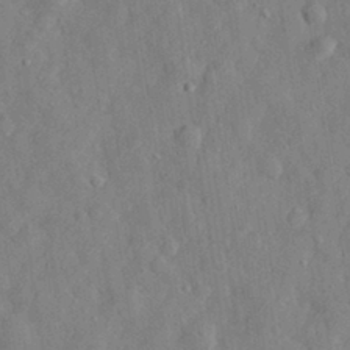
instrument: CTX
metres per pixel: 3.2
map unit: eHh
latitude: 29.7449
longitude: -76.4034
